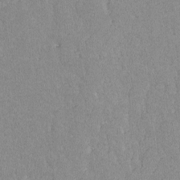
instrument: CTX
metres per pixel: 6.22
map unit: lAvf
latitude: -8.6140
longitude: -113.1214
